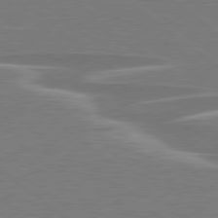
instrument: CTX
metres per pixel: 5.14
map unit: lApd
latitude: 79.1214
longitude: -93.5749
